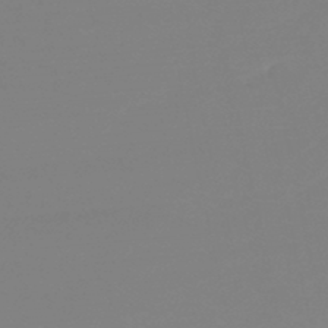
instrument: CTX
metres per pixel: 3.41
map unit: lHb
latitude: -45.4265
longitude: 59.3887
